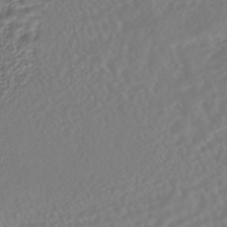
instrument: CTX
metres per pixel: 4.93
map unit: HNhu
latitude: -45.1809
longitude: 103.7289
